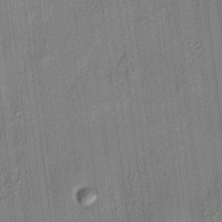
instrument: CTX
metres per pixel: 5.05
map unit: HNhu
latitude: 12.3656
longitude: 9.8233
